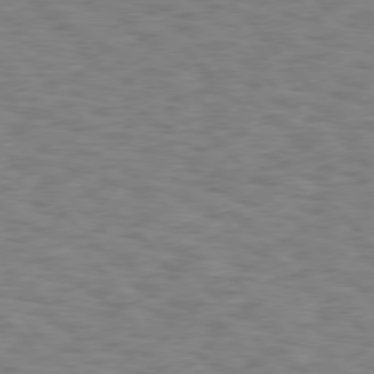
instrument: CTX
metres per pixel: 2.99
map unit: Hpe
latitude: 75.9339
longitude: -136.2334
